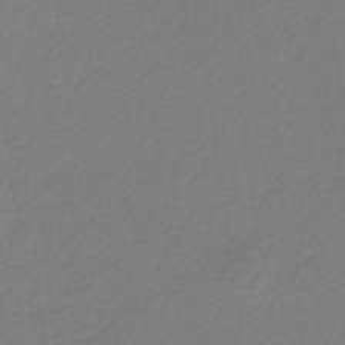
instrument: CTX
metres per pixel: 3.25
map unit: eHb
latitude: -30.4062
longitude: 66.7652
